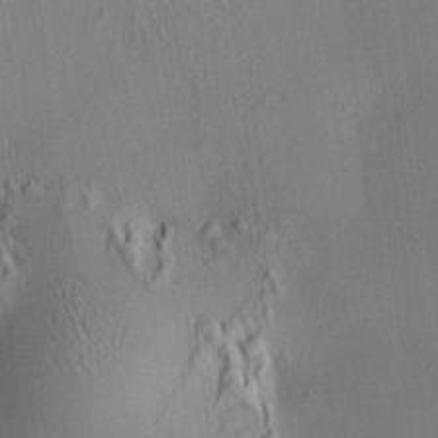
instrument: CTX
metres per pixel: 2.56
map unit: HNhu
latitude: 7.6127
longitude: 14.5385
